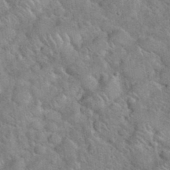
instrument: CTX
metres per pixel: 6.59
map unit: eHh
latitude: 37.8961
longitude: -64.6301
